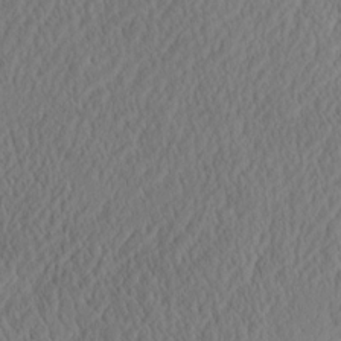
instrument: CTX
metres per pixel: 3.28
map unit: eHh
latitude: -3.1809
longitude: 16.6897
